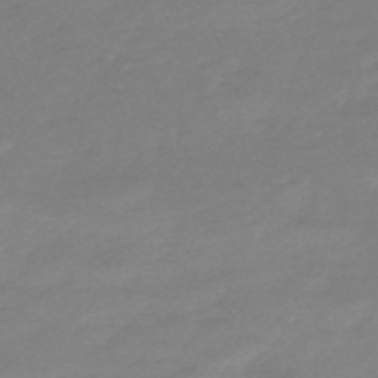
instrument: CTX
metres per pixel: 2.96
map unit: HNb
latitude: -55.2187
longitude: -40.7435
